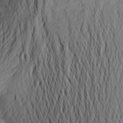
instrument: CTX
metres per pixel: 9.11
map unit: Aa
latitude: 24.9513
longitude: -149.4049
